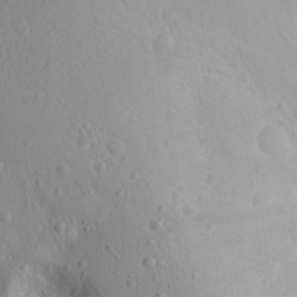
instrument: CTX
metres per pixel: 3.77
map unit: Aa
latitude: 16.2900
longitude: -143.9150
